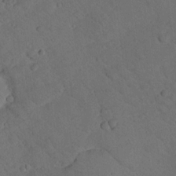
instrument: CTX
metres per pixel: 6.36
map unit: lHvf
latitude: 13.5371
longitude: 178.5007
